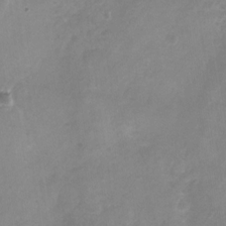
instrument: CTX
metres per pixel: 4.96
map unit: Nhu
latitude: -26.8030
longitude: -70.6112
